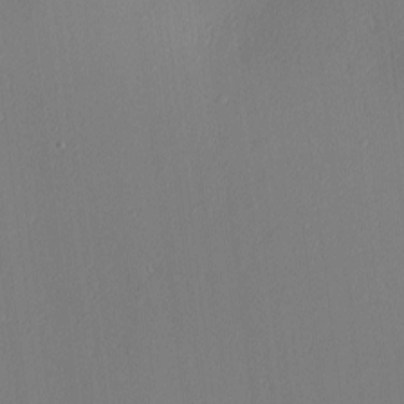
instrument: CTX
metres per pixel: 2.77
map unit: Nhu
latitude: 0.0255
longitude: -78.8191
